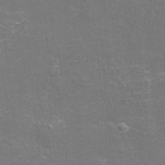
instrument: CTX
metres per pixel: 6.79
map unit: eHh
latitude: -3.5777
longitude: -75.1592
